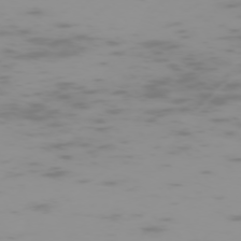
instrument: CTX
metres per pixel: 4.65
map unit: Hpe
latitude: -74.4251
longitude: 6.9919
